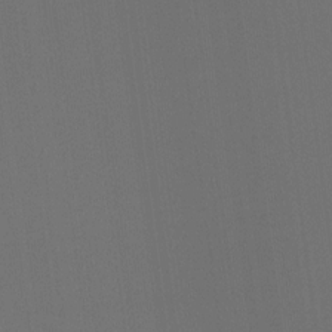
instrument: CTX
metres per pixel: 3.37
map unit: Hto
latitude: -7.8422
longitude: -50.4412
